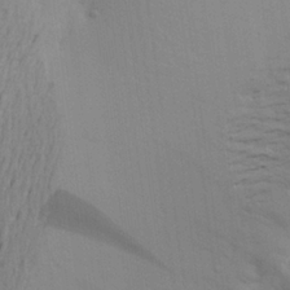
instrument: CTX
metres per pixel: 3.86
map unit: Aa
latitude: 22.2900
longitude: -148.4034
